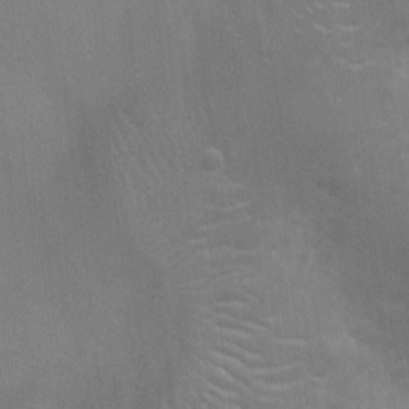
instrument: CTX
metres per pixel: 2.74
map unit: Ht
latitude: -3.1242
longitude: -17.2537
